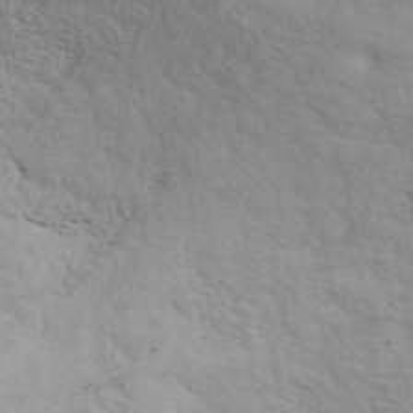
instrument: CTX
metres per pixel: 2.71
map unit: ANa
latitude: 41.8016
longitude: 51.5588
